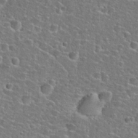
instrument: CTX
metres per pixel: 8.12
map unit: Hto
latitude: 25.8961
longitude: -49.4804
